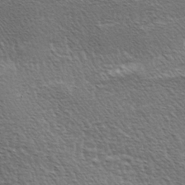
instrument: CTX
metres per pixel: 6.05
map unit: lAa
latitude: -3.6343
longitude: -122.4223
